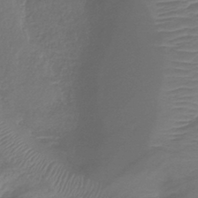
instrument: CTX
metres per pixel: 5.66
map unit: lHb
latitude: -41.0675
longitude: 78.5951
